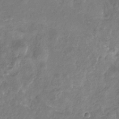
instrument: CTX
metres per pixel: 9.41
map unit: Nhu
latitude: -28.1417
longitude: -71.1214
